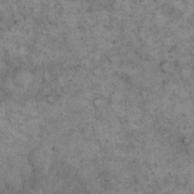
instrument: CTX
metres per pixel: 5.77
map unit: eHh
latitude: 17.6505
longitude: -62.1200
